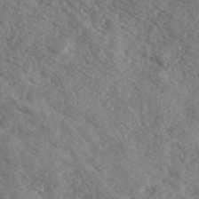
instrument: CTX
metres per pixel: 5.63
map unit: eHh
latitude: 36.1011
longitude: -139.6127
